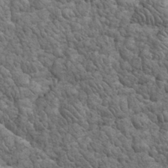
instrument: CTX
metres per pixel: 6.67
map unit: eHh
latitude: 32.4601
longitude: -67.6693
